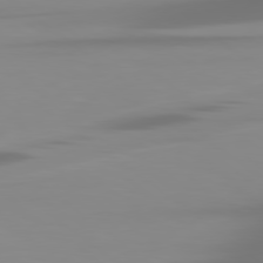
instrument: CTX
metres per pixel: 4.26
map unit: Hpe
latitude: 78.8002
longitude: -142.3845
